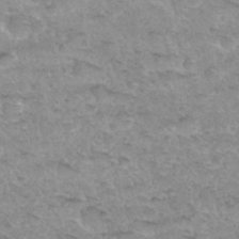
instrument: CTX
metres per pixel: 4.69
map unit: Hto
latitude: 33.8583
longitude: -47.4616
